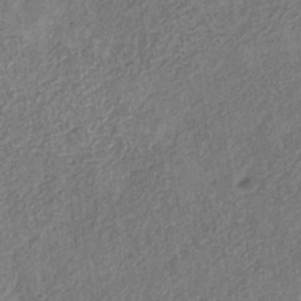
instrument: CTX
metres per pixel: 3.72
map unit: eHb
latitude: -30.2172
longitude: 69.1809
